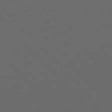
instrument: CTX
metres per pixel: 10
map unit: Hpe
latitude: 76.9891
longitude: -166.3467
